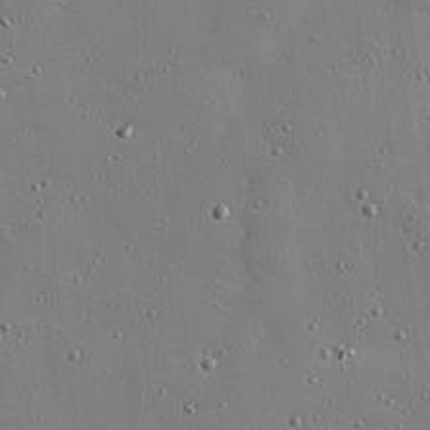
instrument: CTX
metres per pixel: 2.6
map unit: Hve
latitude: 26.4601
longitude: -92.6112
